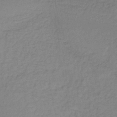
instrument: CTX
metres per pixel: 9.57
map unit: lHb
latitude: -36.3306
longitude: 61.0675
